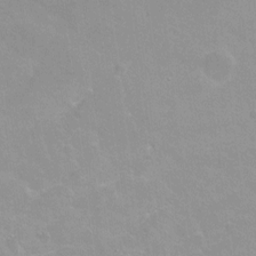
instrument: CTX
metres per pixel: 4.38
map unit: Hto
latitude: 2.6679
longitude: -32.7057
